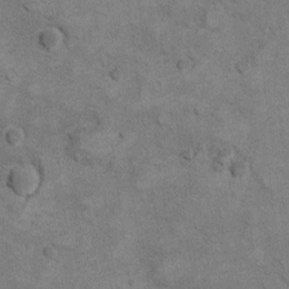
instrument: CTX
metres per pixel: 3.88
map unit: Ht
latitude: 9.3860
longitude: -36.9513
